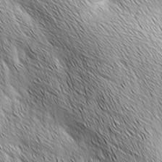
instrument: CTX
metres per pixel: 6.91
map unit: Ave
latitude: 2.1766
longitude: -114.2522
